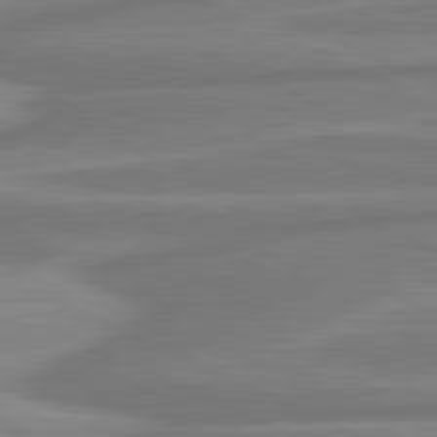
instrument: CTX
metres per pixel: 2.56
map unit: lApd
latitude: 81.4993
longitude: -174.9136
